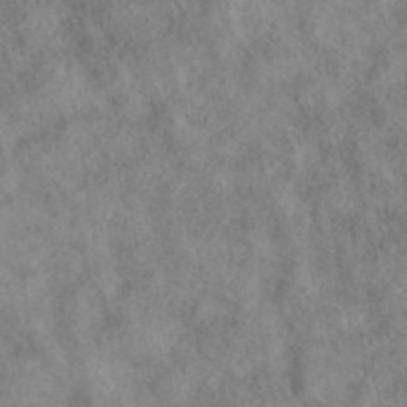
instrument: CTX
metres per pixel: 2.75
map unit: eAb
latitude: 39.1214
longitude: 112.6897
